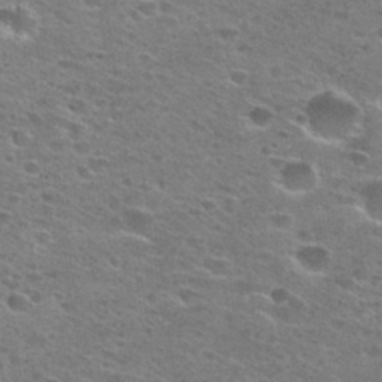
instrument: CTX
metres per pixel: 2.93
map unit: Hto
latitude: 28.1011
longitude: -46.9514
